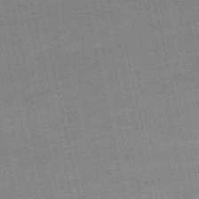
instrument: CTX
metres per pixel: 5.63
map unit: lHb
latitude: -47.2376
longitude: 66.9353
